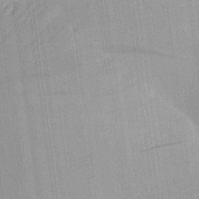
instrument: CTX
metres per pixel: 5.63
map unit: Aa
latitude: 24.1199
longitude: -136.2334
